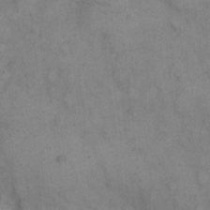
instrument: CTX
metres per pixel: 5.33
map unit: eHh
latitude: 8.5924
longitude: -62.9136
